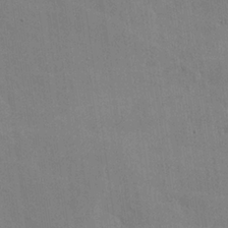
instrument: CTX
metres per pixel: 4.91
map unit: lHvf
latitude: -10.3117
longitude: -102.0633
